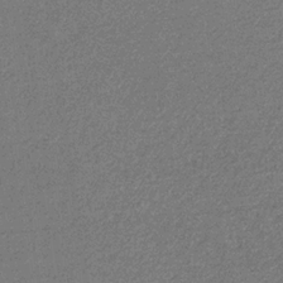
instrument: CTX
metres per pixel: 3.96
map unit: eHb
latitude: -32.4629
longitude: 69.3698
